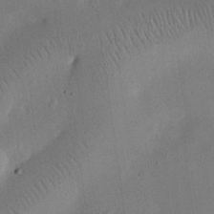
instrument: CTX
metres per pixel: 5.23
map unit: eHh
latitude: 25.0269
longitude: -68.7624
